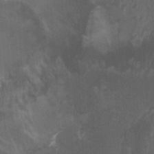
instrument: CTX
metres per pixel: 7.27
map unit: Ht
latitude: -0.8975
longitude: -17.1214
